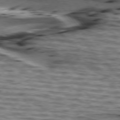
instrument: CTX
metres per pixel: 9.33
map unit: lApd
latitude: 75.5749
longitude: -72.0633
